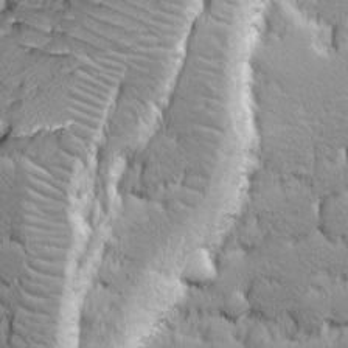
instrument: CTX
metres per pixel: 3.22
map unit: Ave
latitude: -10.1795
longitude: -117.6127
